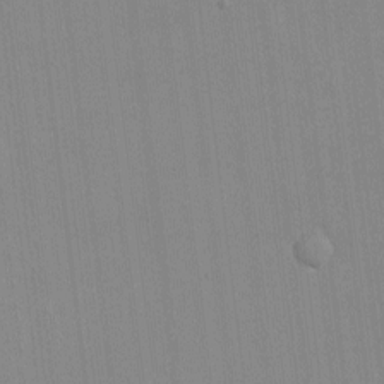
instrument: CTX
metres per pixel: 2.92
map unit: HNhu
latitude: -1.3888
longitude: -6.5357
